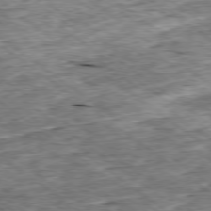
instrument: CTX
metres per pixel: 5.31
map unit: Ap
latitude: -79.0864
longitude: -86.0822
